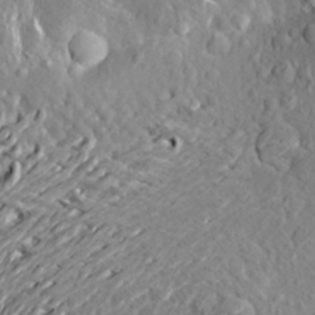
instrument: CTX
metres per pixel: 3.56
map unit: Aa
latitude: 19.7071
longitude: -149.9528
